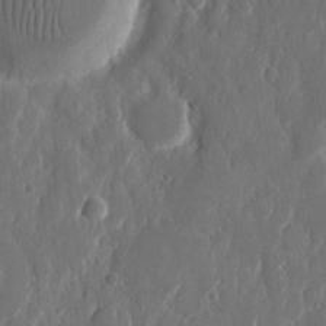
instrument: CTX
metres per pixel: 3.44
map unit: eHh
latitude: 11.8772
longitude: -71.1592
